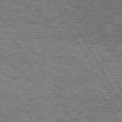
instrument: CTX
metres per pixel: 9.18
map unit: Hpe
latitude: 73.3104
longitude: -125.7827
